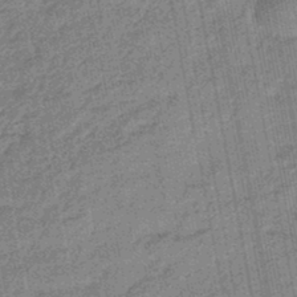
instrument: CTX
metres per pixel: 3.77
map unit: eHb
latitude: -45.3510
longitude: 89.1809
